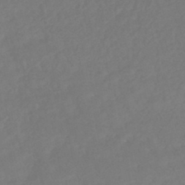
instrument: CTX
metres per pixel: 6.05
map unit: HNhu
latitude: -45.8233
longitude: 98.5385
